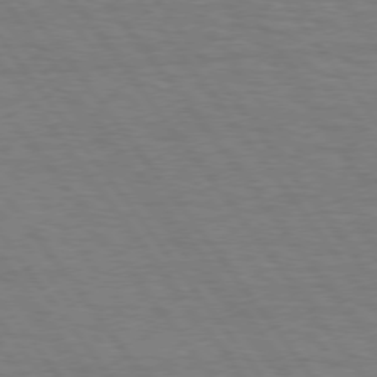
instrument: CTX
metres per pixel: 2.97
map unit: Hpe
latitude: 74.9892
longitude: -136.4223
